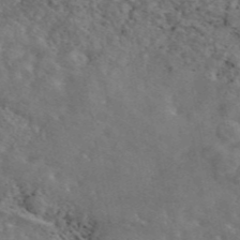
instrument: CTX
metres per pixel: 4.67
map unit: eAb
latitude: 45.0647
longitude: 113.8045
